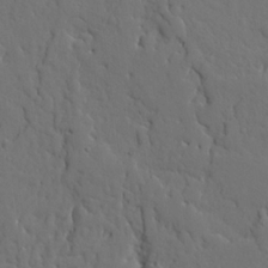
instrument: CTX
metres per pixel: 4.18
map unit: Ave
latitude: 17.7828
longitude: -128.8191
